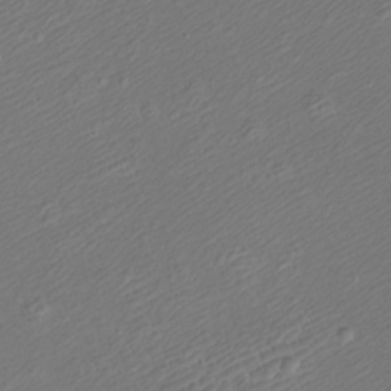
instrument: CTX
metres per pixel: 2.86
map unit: eHh
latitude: -9.2565
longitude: -69.8016
